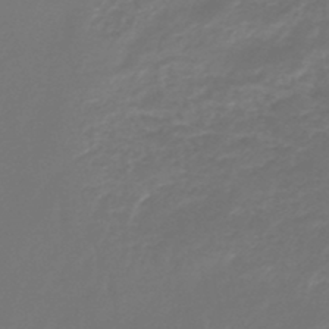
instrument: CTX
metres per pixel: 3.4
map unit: lHb
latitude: -45.3132
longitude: 78.6707
